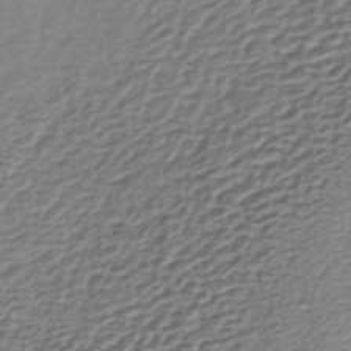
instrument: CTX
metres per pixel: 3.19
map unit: lHb
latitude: -35.1998
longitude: 60.3495
